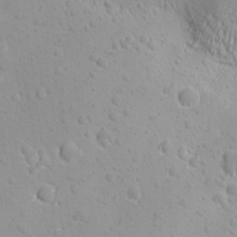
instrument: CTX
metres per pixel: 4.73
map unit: Ave
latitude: -10.3495
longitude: -121.1781
